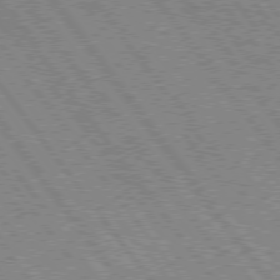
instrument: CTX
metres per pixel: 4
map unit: Hpe
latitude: 75.4049
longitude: -149.1025
